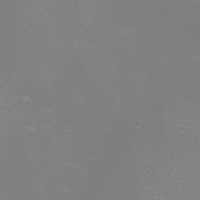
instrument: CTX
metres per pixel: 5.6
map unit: eHh
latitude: -6.7841
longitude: -79.3293
